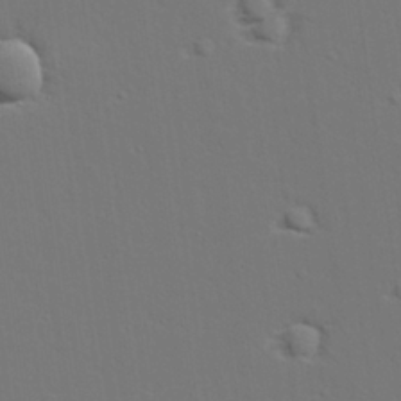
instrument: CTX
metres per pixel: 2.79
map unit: lAvf
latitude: 27.8206
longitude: -109.4993
